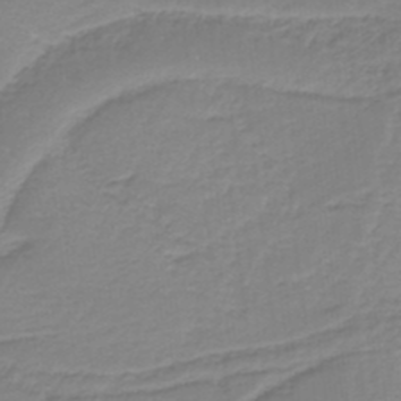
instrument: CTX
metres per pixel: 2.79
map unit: HNb
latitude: -37.5210
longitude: 55.5966
